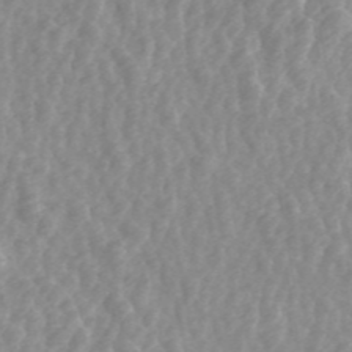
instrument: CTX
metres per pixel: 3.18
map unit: ANa
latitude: 45.6694
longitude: 28.4629
